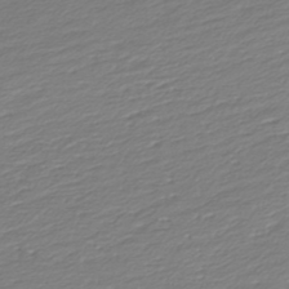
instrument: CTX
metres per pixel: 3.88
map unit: lHb
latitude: -43.4265
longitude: 69.5966
